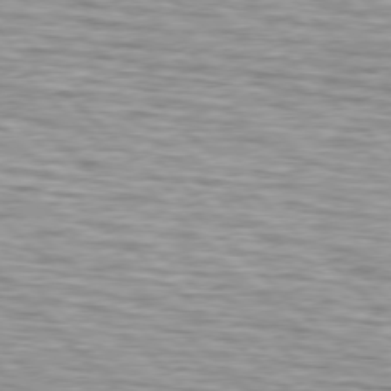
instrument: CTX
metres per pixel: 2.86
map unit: lApd
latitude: 76.6490
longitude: -79.4616
